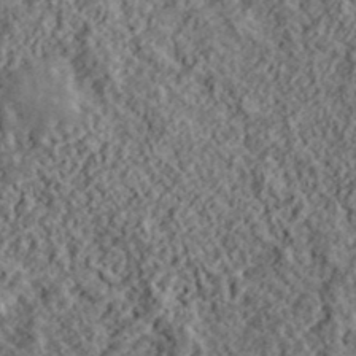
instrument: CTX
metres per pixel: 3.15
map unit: lHvf
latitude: 39.7072
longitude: -88.7247
